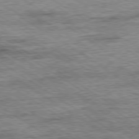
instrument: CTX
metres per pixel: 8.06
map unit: Ap
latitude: -79.8422
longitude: -78.5735
